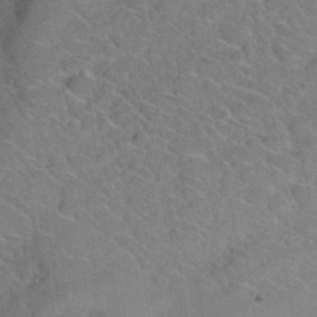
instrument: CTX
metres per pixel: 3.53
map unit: Hto
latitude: 35.4993
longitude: -48.5546
